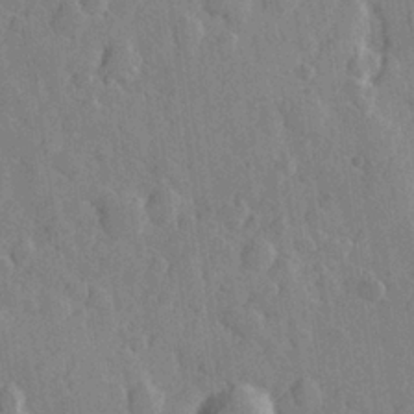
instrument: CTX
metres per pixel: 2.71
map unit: Hve
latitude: 24.1011
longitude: 149.3510
